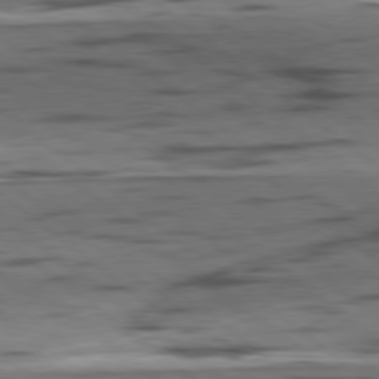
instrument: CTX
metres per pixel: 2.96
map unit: lApd
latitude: 78.8191
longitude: -50.3278
